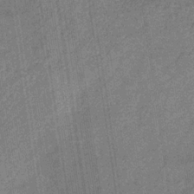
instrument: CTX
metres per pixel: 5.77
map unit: HNb
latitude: -32.0283
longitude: 58.0472
